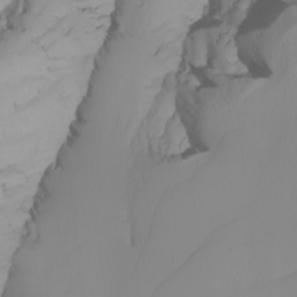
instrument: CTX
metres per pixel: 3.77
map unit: Nhu
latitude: -5.6533
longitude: -93.3859
